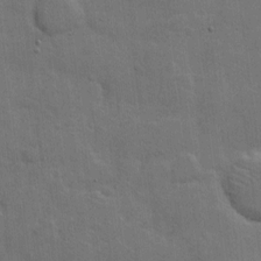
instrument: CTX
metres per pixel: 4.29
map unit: Hto
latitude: 5.0269
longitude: -61.5938
